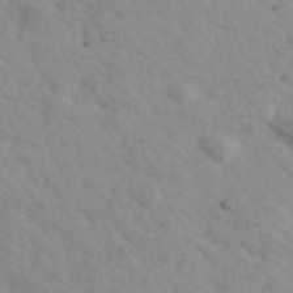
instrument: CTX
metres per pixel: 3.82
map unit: Ave
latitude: 39.8016
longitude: -107.6694
